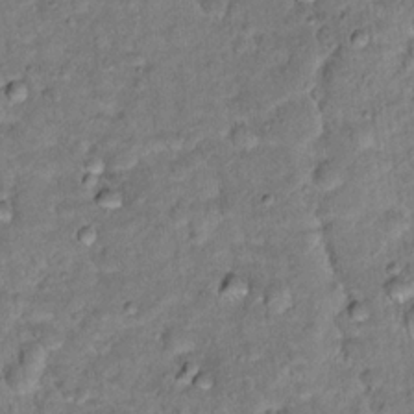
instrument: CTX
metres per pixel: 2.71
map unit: Hto
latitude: 16.6868
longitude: -35.9150
